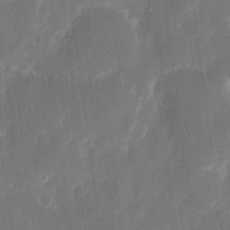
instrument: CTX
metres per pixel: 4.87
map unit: eHh
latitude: 12.6491
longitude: -72.9325
